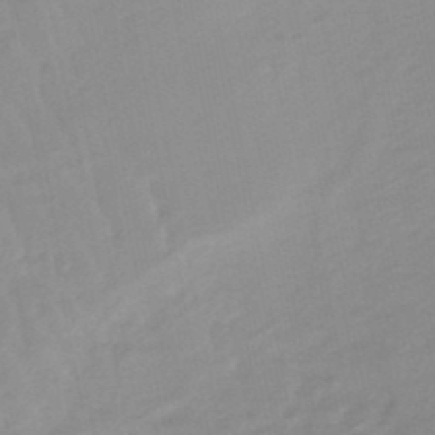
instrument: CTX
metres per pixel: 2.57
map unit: lHb
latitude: -48.2173
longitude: 76.9731
